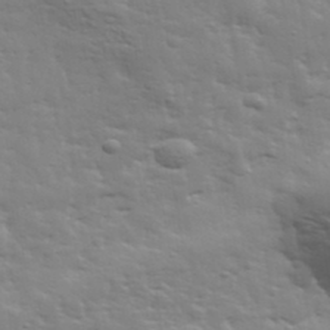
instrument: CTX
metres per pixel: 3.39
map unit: eHh
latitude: 35.7638
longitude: -80.9514
